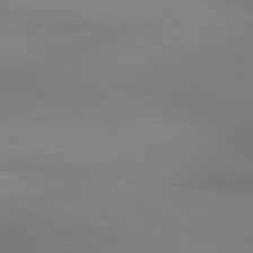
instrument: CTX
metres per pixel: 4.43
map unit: lApd
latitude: 80.7813
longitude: 146.3684
